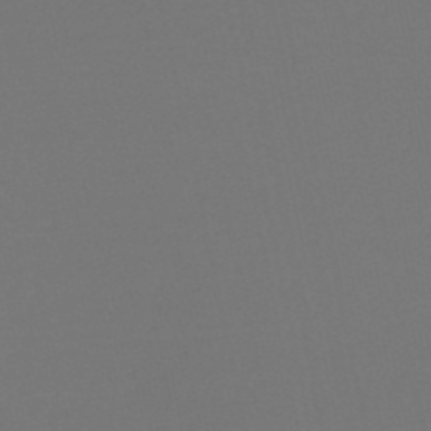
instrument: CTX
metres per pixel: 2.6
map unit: eHb
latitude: -50.6896
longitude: 70.1795
